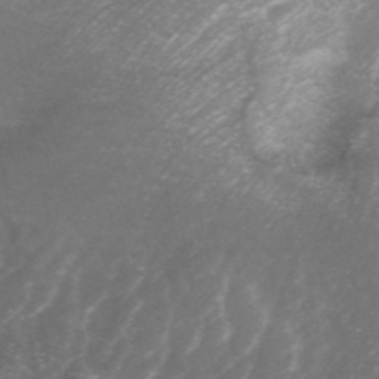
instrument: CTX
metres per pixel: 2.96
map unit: ANa
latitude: 44.1578
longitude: 25.0486
